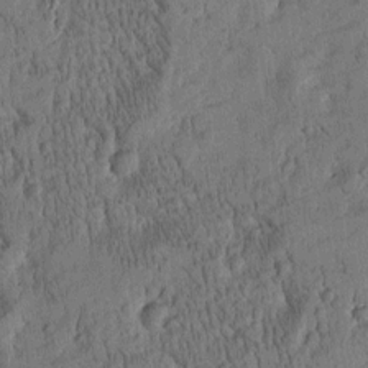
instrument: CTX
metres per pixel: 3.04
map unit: Htu
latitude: -4.3873
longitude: 174.9730
